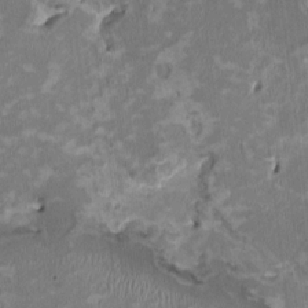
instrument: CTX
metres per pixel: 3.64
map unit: HNhu
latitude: 2.2900
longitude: -3.9528
